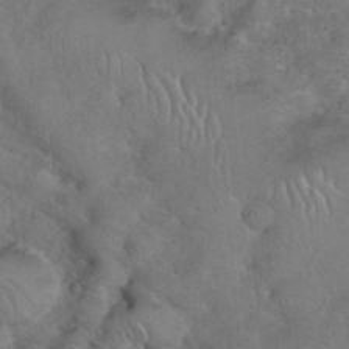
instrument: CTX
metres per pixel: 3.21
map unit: eHh
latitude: 36.5924
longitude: -64.9703
